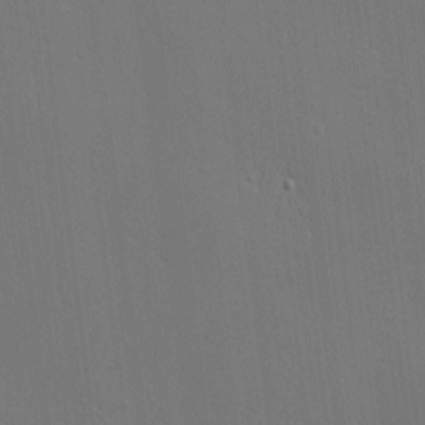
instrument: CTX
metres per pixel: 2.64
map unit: Nve
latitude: -8.6896
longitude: 175.6532
